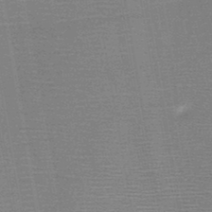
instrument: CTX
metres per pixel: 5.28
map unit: HNb
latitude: -46.6896
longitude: -40.1388
